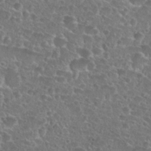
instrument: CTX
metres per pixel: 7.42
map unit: Hto
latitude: 27.2726
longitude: -50.7813
